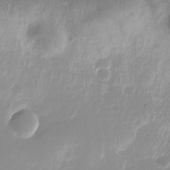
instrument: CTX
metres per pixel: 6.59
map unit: Nhu
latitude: -24.1984
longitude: -71.1025
